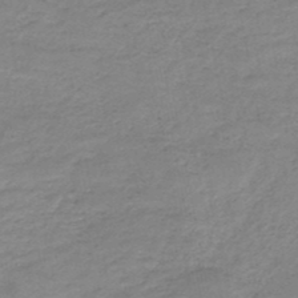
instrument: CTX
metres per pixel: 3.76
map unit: HNb
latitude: -48.4251
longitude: -39.4426
